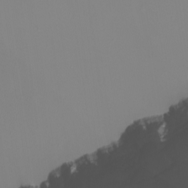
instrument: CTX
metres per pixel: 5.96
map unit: Nhu
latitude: -8.9542
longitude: -84.5168
